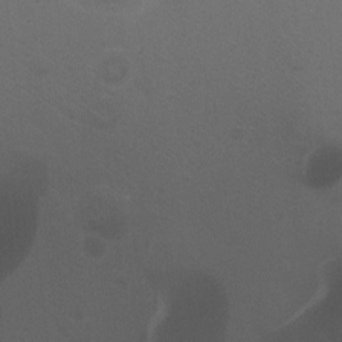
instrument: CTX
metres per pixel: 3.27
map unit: Hto
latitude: -8.8030
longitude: -42.9325
